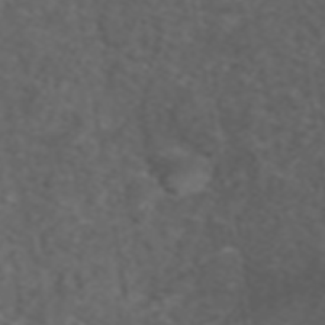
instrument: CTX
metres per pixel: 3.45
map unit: ANa
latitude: 39.0647
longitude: 24.1606
